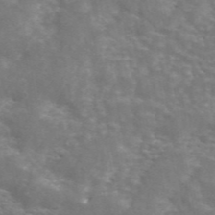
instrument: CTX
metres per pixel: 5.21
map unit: ANa
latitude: 44.9702
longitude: 28.5007
